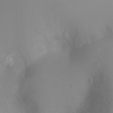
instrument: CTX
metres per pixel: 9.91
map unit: Ht
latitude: -9.1998
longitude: -23.5749
